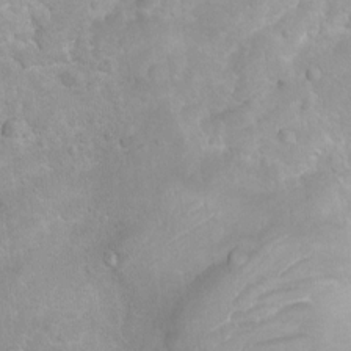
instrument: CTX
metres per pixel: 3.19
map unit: Ht
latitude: 3.7260
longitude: -27.7261
